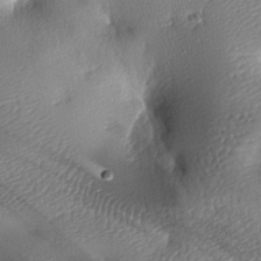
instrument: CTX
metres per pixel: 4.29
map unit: lAa
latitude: -8.3495
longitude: -127.8017
